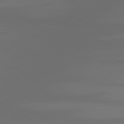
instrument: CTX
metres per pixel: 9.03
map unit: lApd
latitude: 80.7246
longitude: -137.8395
